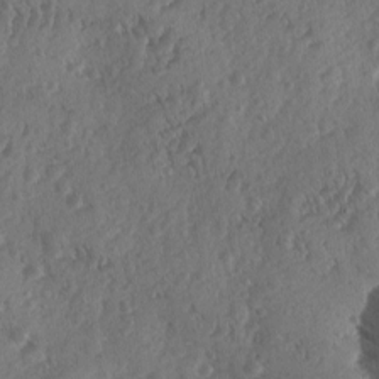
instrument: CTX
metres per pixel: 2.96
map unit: Ave
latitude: -9.8044
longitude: -118.8002
